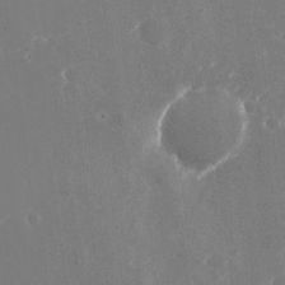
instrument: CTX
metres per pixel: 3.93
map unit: Nhu
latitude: -25.3132
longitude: -72.1956
